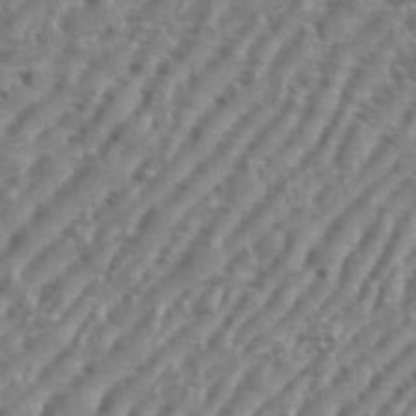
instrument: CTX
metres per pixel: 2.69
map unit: eHh
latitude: 36.2523
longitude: -134.3467
